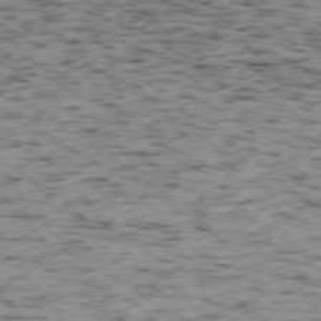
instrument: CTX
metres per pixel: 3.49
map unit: Ap
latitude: -75.9556
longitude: -61.6316
